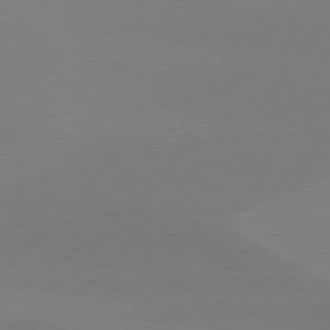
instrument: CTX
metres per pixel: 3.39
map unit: Hpe
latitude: 78.5357
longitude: -131.6505
